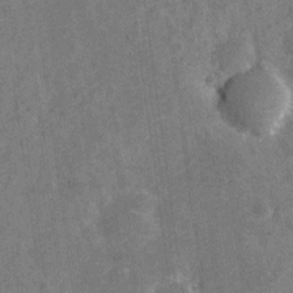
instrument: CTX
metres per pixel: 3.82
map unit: Nve
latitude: -25.5399
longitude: 105.3509
